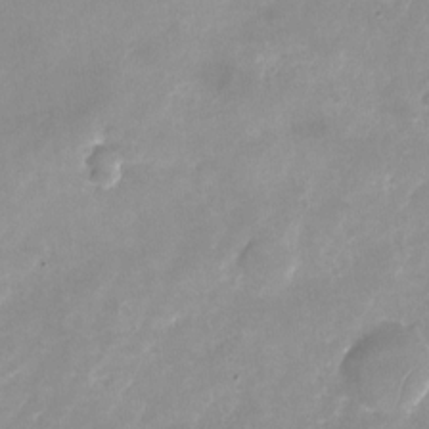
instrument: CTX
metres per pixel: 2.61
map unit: Nhu
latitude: -24.3306
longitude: -70.1389
